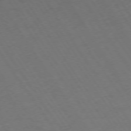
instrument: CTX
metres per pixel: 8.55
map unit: Ap
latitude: -75.7478
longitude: -65.1970
